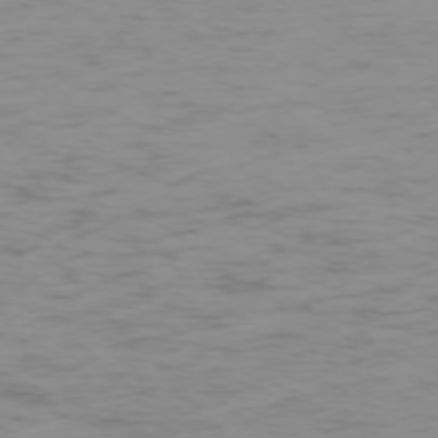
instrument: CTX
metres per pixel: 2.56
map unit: Ap
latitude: -74.0850
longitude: -80.5546
